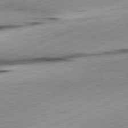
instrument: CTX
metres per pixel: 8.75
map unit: lApd
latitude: 81.6316
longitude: -165.9717
